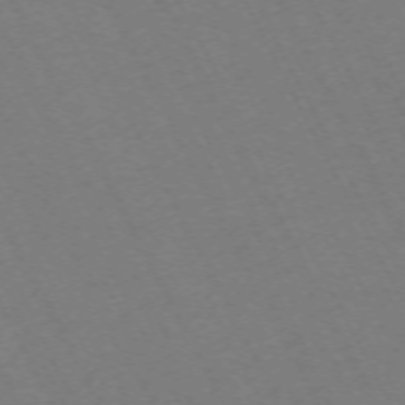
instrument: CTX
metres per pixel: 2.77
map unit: Hpe
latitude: -70.8975
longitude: 16.5763
